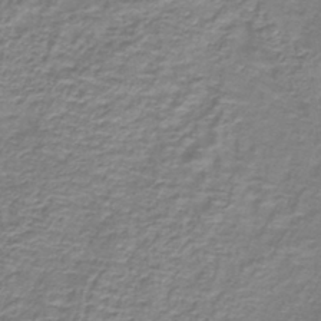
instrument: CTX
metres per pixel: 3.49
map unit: lHb
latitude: -40.2550
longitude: 61.5021
